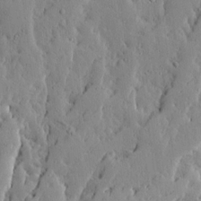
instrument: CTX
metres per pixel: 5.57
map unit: Ave
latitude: 13.6505
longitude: -133.6127
